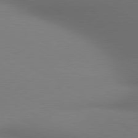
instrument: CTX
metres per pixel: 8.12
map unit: lApd
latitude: 80.7057
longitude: 132.3496
